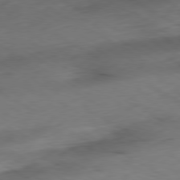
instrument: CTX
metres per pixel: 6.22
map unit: Ap
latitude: -80.2929
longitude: -71.3670
